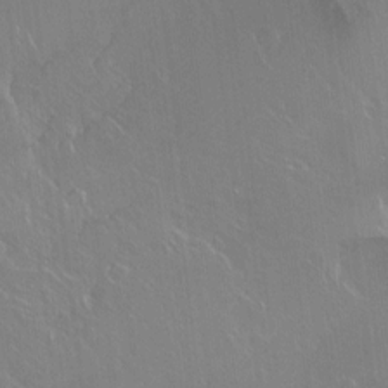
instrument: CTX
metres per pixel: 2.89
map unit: Ht
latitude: -7.7099
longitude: -36.6302
